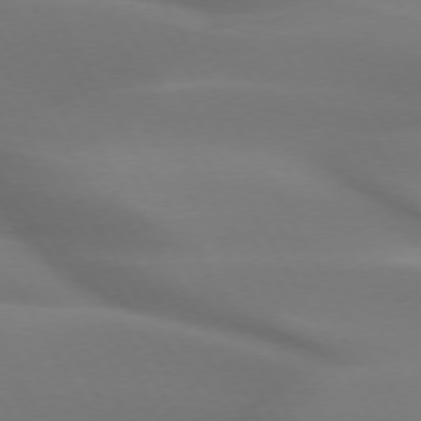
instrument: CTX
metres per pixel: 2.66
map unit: lApd
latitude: 72.9703
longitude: -49.7261
